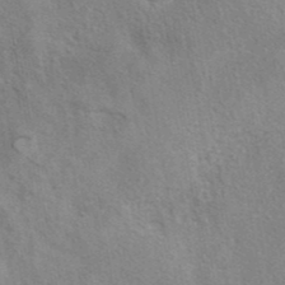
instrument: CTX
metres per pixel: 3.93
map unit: eAb
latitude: 40.3467
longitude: 106.9353
